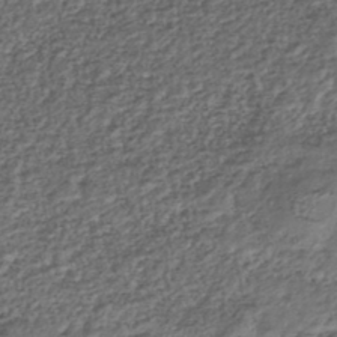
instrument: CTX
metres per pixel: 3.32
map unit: HNhu
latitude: -43.9367
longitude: 107.7100
